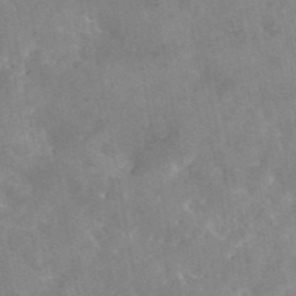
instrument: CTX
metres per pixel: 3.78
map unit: eAb
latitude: 45.5182
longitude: 126.3684
